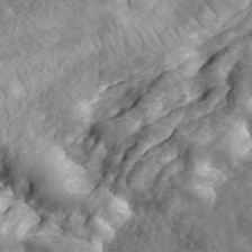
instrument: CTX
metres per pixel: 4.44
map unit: eHh
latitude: 35.7071
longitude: -79.3293
